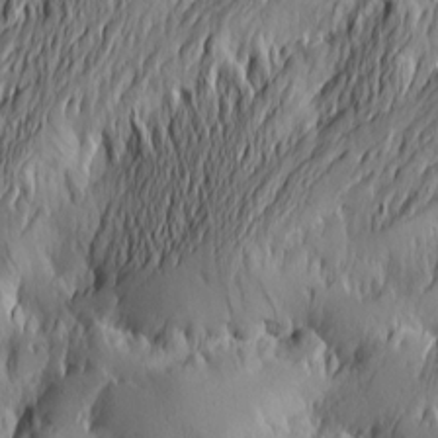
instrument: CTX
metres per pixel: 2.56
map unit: Htu
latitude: -2.1227
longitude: -177.0269
